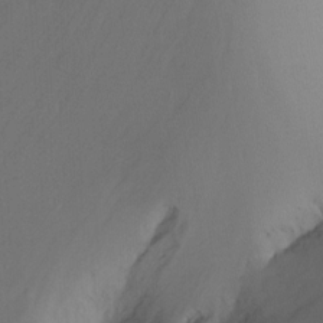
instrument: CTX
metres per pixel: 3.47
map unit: Nhu
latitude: -15.5966
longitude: -49.8583
